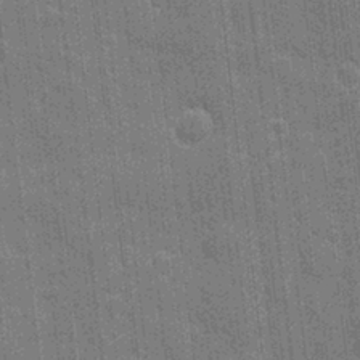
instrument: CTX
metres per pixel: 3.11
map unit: eHh
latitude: 6.6868
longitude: -74.3467
